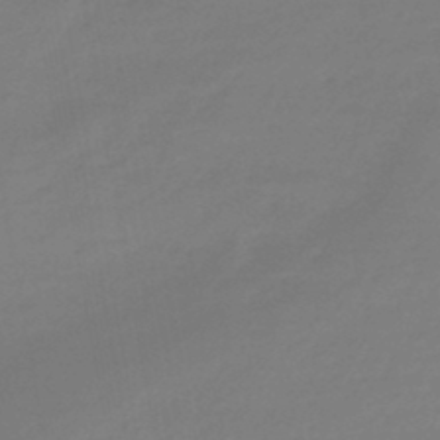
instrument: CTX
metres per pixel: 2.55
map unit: eHb
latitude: -46.0850
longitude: 88.1794
